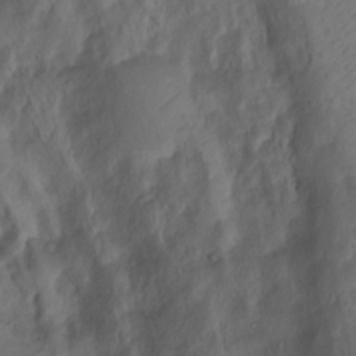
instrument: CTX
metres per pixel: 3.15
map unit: Ht
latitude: 2.1011
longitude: -35.1592
